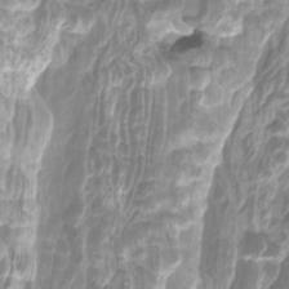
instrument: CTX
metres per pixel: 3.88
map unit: Htu
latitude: -10.8408
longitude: -73.8961
